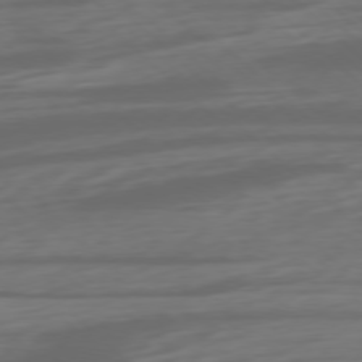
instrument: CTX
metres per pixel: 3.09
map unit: Ap
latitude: -77.5399
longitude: -77.7638
